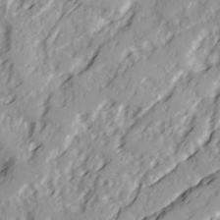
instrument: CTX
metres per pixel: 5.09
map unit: Ave
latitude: 21.5560
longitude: -131.4427
